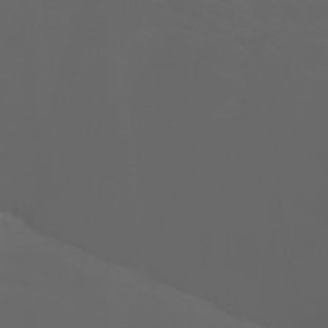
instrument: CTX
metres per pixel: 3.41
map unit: Aa
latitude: -6.8597
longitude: -72.1389
